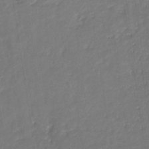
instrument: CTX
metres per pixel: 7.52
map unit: eHb
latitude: -30.5196
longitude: 71.7289
